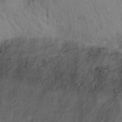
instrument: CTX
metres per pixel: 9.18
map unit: Hto
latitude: 14.8947
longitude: -60.1955
